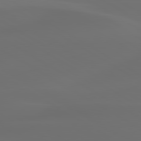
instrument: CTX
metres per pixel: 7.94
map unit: lApd
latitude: 80.2711
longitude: -85.3482
